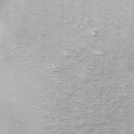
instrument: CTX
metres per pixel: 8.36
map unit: ANa
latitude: -44.6519
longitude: 105.6722
